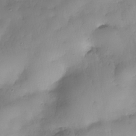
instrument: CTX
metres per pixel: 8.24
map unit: Nhe
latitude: -37.7288
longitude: -147.3293
